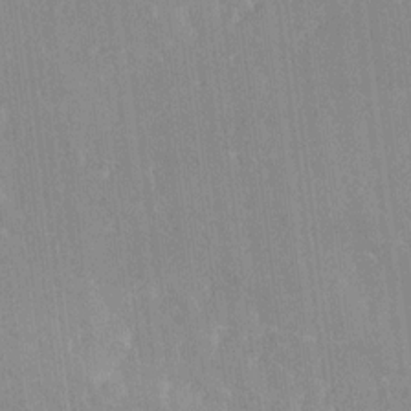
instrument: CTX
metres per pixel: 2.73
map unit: Ave
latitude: 19.7260
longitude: -136.3845
